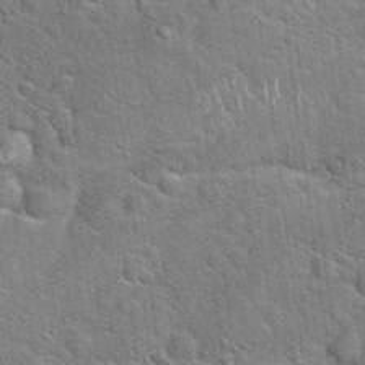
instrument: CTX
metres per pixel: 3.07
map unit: Hto
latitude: 20.4790
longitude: -51.3670
